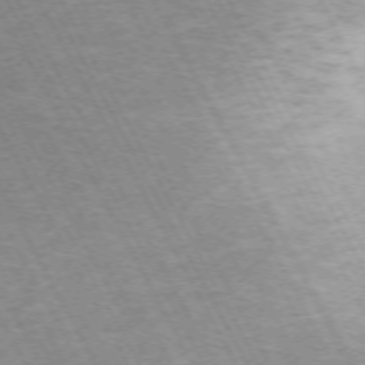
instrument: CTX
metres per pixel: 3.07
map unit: Hpe
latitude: -72.1983
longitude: 9.6344
